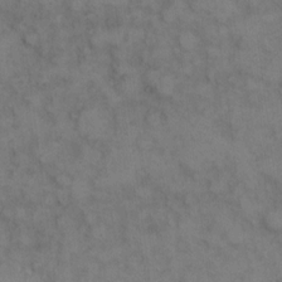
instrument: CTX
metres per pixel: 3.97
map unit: eHh
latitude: 10.4601
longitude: -63.3104
